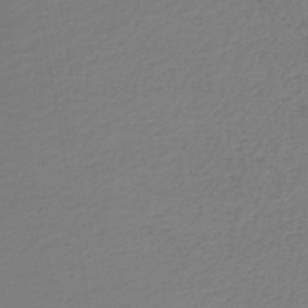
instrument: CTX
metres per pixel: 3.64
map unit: lHb
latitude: -45.7478
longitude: 60.8408
